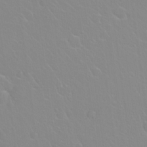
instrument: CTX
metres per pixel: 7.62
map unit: Hto
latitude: 20.9892
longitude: -33.3293
